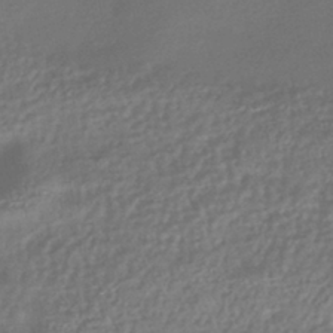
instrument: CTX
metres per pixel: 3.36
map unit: HNhu
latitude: -42.3495
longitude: 94.8030
